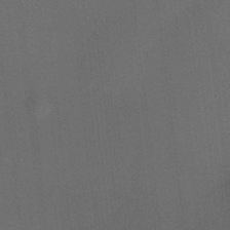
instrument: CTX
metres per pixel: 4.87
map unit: HNhu
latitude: 12.4601
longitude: 10.9731
